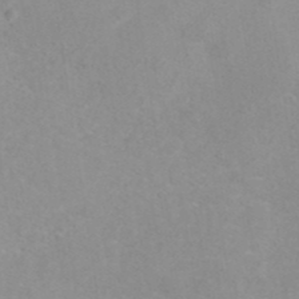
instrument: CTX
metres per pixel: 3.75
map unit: ANa
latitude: 40.1577
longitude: 23.0109
